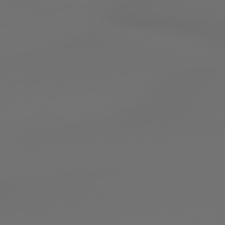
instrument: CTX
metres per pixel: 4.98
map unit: lApd
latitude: 79.1970
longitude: 177.5588
